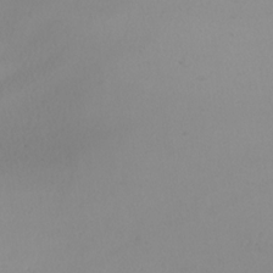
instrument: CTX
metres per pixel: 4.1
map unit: Nhu
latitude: -7.5210
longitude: -94.7058
